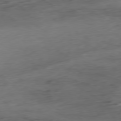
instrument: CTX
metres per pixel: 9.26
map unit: Ap
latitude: -79.2187
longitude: -57.5938
